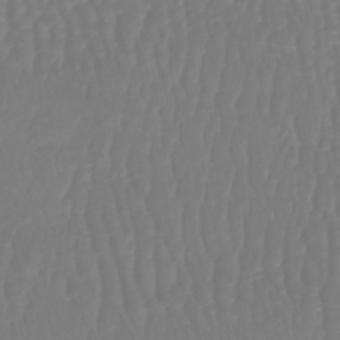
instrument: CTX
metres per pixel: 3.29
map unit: lHb
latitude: -40.8975
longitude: 65.8423
